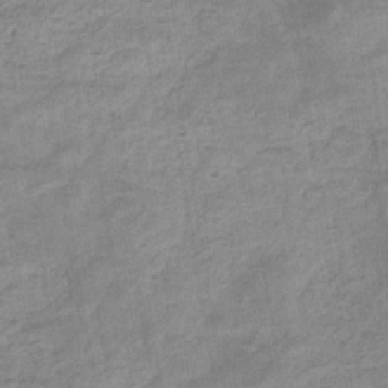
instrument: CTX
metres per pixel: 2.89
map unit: eHb
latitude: -35.5399
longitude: 77.7100
